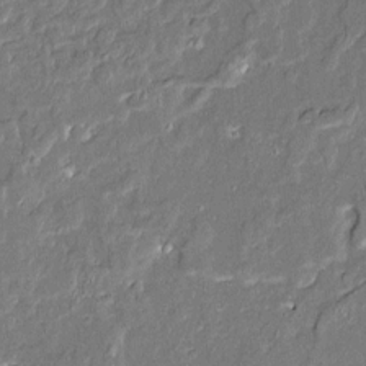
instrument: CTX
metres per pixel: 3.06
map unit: Aa
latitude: 9.3482
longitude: -132.7813
